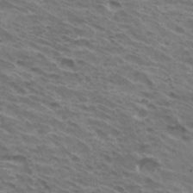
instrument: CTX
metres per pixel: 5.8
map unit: Hto
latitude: 33.2348
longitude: -41.0458
